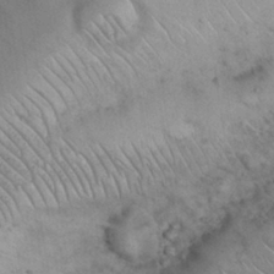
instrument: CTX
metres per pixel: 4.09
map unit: Nhu
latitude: 26.8191
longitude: -69.1592
